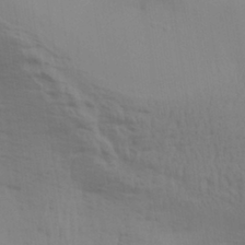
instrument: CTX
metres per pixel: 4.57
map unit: Aa
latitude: 30.8002
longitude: -133.3293
